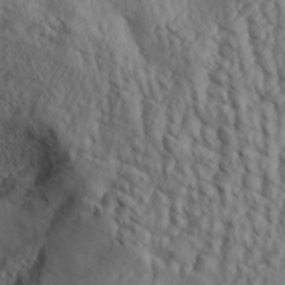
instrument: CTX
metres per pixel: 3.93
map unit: Aa
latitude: 30.3468
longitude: -133.5560
